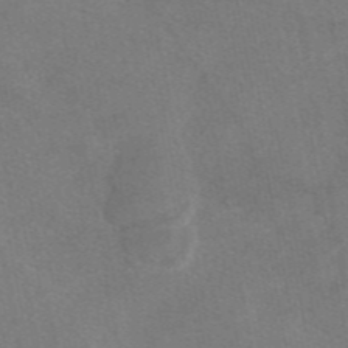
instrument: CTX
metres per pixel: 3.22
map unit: eAb
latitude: 47.7639
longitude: 120.4440
